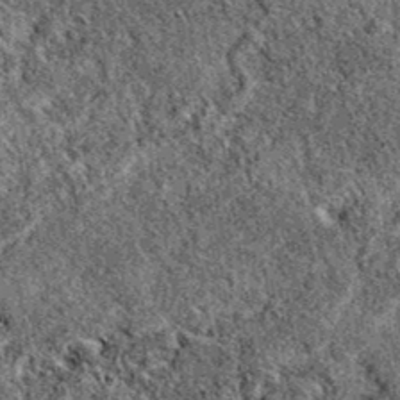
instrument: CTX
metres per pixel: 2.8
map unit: eAb
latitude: 38.7624
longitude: 111.1809
